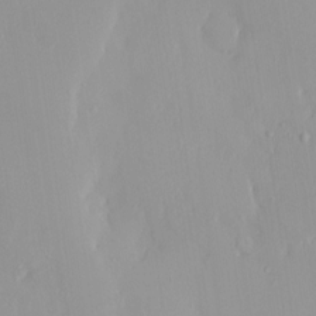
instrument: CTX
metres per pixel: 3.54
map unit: HNhu
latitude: 2.3656
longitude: 7.3698
